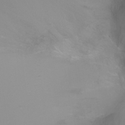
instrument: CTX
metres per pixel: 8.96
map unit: Ht
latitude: -2.8785
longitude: -27.1403
